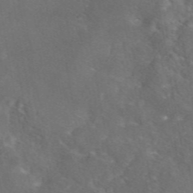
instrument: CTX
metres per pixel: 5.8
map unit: eAb
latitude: 46.5168
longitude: 114.7274
